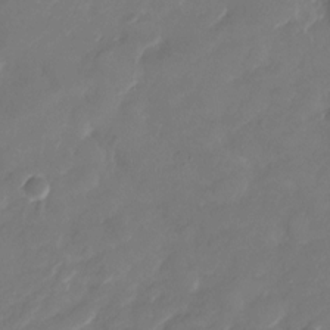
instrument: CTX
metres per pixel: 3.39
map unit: Nhu
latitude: -29.3321
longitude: -71.8772
